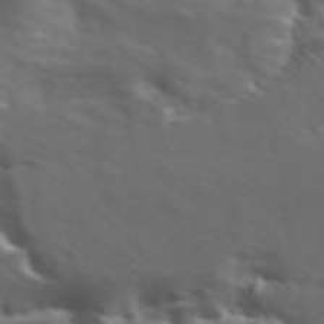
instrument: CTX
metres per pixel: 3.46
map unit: ANa
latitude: 45.2726
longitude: 28.0283
